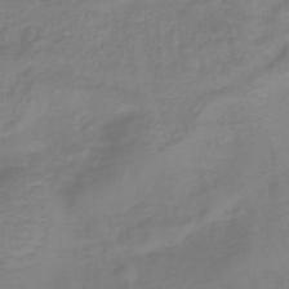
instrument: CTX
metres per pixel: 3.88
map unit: lHb
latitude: -43.1998
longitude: 81.1809
